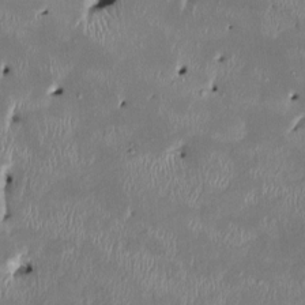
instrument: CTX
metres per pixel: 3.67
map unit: HNhu
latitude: 2.4790
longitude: -5.5560
